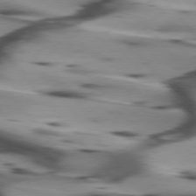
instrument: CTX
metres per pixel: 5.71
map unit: lApd
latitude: 75.7261
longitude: -64.1389
